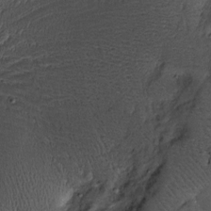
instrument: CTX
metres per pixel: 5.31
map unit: Htu
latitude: -7.0864
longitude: 159.8800
